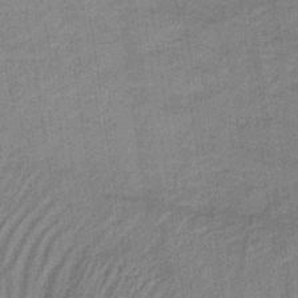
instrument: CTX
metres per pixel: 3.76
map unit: lHb
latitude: -34.6141
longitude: 70.6141
